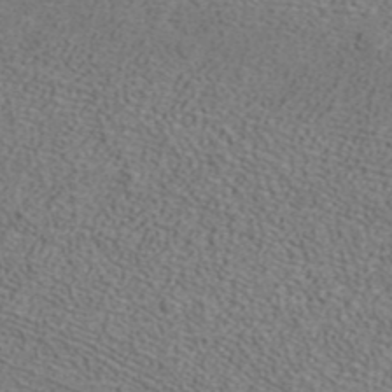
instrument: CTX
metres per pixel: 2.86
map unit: ANa
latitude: 39.9339
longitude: 21.5588
